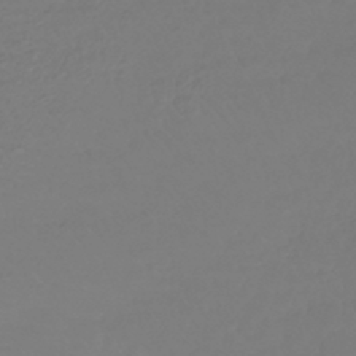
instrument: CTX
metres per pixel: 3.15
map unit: lHb
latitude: -42.7841
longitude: 67.5399
